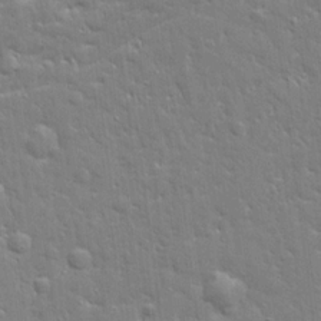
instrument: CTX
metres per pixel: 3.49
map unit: Ave
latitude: 17.6127
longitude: -141.6504
